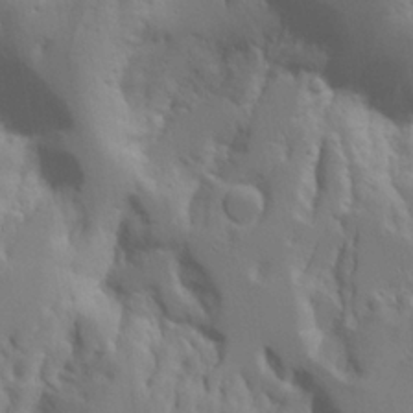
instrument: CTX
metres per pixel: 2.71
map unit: Aa
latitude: 21.9150
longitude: -124.3656
